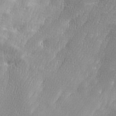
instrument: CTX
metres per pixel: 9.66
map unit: Ave
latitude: 9.8395
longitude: -106.0444
